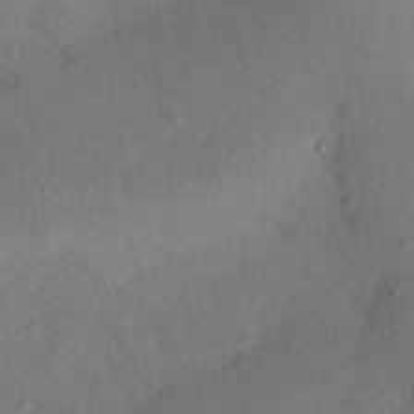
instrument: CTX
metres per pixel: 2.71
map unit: eHh
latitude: 25.5560
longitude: -69.4804
